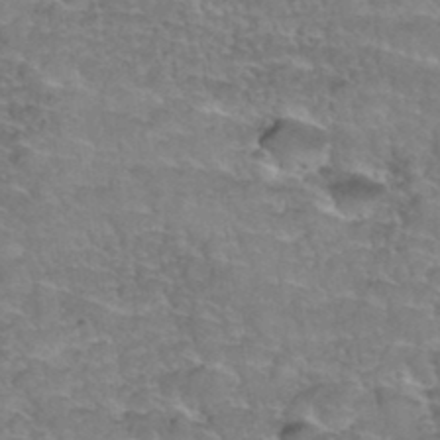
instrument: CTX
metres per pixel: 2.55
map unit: Hto
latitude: 35.6127
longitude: -45.2537
